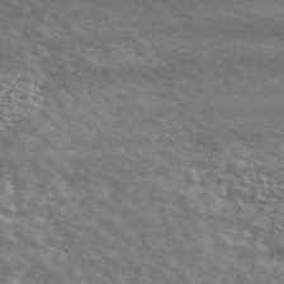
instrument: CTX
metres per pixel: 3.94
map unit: ANa
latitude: 45.0647
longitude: 30.9164
